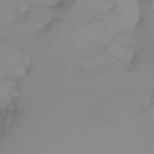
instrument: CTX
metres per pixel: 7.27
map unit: Nhu
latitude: -15.4833
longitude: -50.5734
